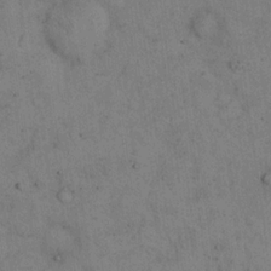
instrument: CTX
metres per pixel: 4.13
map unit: eHh
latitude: 15.6694
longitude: -63.0837
